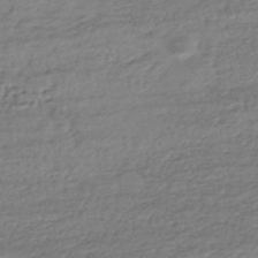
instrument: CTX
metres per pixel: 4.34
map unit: HNhu
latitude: -43.6721
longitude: 105.4832
